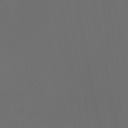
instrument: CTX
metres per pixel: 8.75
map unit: lHb
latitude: -47.0486
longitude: 74.2929
